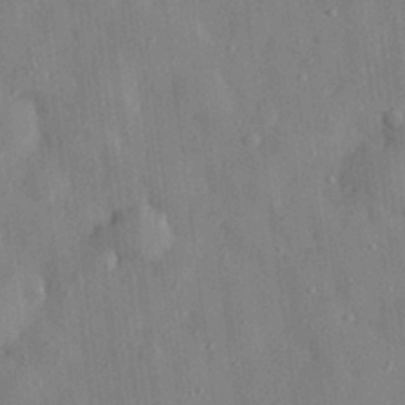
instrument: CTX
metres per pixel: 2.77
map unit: eHh
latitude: 28.7057
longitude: -76.7435
